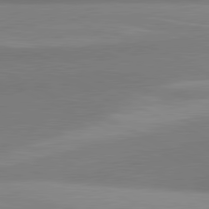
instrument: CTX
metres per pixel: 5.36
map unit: lApd
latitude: 80.9136
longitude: 131.0297
